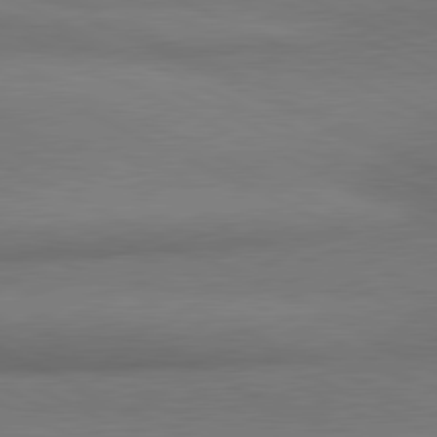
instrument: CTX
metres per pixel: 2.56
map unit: lApd
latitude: 81.0080
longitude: 161.7100
